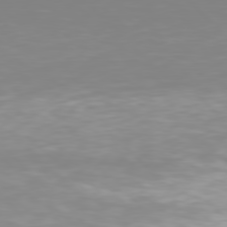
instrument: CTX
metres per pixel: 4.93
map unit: Hpe
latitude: 77.3859
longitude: -162.1389
